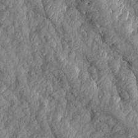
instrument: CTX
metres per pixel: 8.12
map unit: Aa
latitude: 16.5357
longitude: -145.3104
